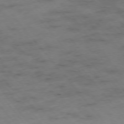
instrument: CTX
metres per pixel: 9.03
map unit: Hpe
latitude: -76.1606
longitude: -18.4979
